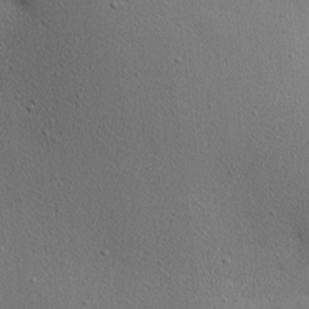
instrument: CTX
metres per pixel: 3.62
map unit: Nhu
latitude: 0.9513
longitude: -77.6316
